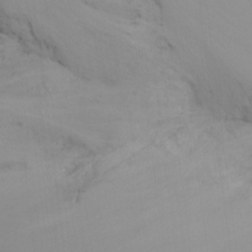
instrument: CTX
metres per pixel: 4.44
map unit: Nhu
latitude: -15.5399
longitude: -54.6112
